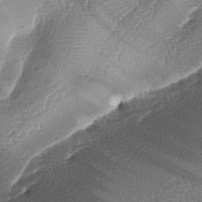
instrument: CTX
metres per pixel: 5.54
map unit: lAa
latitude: -4.4251
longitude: -129.1214
